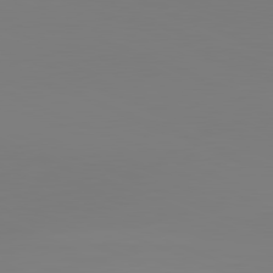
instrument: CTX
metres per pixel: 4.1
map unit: lApd
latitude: 81.8205
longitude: 146.8975
